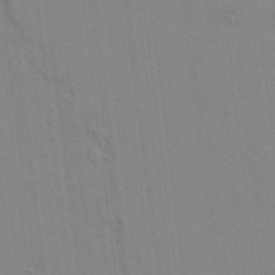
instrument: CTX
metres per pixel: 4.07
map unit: lAvf
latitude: 24.4412
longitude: -111.6883
